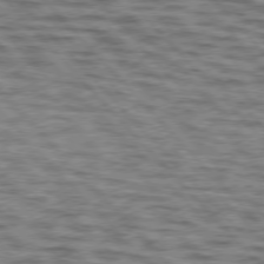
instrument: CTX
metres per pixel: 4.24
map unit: lApd
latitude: 76.3089
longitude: -70.4979
